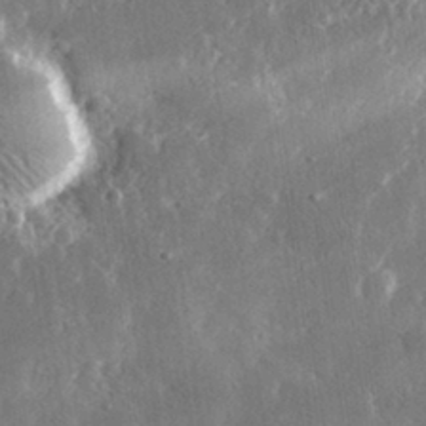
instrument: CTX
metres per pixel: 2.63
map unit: lHvf
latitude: 31.6316
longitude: -91.8583
